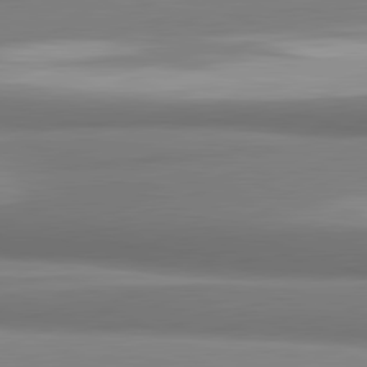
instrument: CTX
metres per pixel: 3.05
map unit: lApd
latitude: 81.6505
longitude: 176.2173
